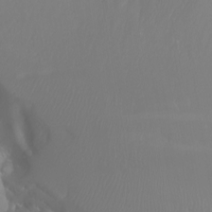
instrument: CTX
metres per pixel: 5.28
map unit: Nhu
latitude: -7.8233
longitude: -71.3670
